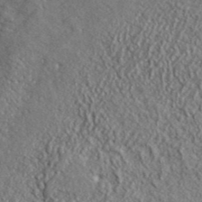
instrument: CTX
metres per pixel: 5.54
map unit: lHvf
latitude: 42.2712
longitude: -87.3481
